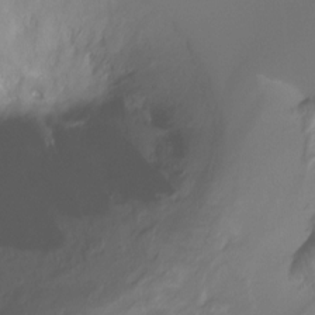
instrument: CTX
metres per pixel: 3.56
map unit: Ht
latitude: -10.1039
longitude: -40.1010
